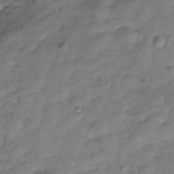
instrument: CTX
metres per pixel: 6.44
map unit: Hve
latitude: -30.6707
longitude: 90.9353
